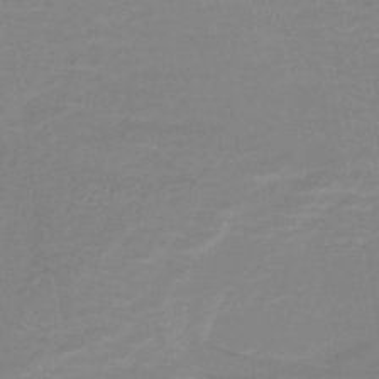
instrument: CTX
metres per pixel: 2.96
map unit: lHb
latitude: -40.1983
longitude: 59.8989
